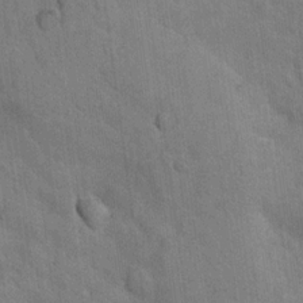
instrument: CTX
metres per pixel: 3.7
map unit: Nhu
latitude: 16.0444
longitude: -32.4601
